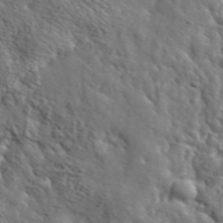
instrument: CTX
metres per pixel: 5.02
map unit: lHvf
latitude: 36.4790
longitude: -86.7624
